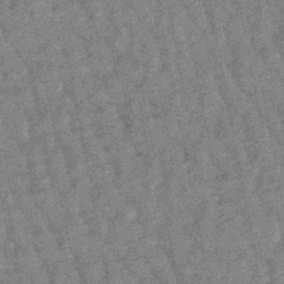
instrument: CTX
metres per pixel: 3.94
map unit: lHb
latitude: -48.0850
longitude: 81.0676
